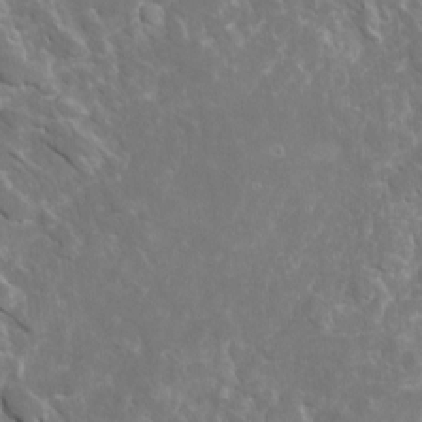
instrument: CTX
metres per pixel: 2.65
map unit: Htu
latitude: 1.4615
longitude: 142.8408
